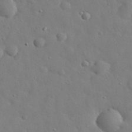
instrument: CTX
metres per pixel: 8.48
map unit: eHh
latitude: 30.1389
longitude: -73.2537
